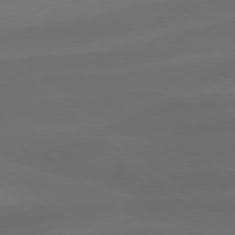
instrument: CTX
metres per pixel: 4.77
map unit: lApd
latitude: 78.0822
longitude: -56.6301
